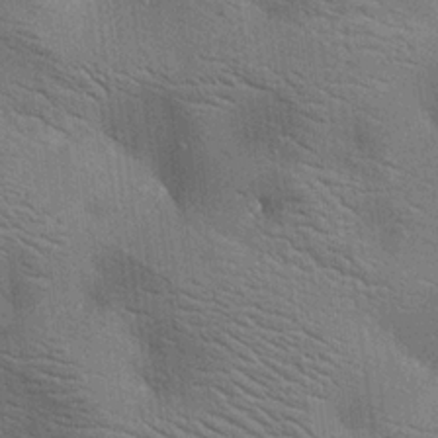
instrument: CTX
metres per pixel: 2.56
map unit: lAa
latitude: 18.8758
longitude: -139.4804
